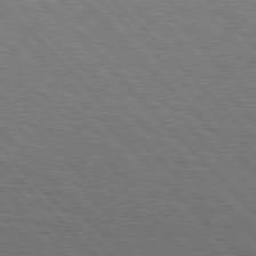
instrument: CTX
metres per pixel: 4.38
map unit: Hpe
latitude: 77.3670
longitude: -126.4601
